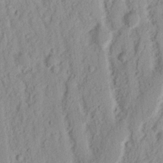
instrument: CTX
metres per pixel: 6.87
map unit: Nhu
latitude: 15.6127
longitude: -73.5372
